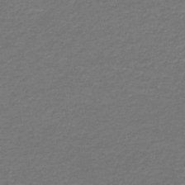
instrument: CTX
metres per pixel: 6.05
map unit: HNb
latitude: -43.6910
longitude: 51.3510
